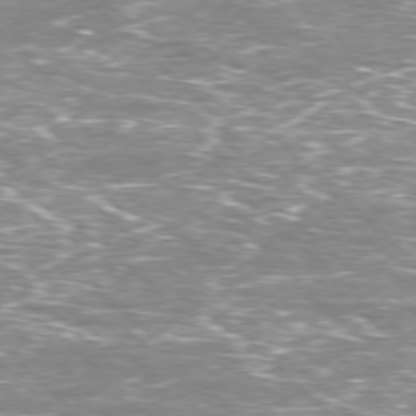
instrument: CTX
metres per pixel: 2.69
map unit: Hpe
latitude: -77.8800
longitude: 15.1998
